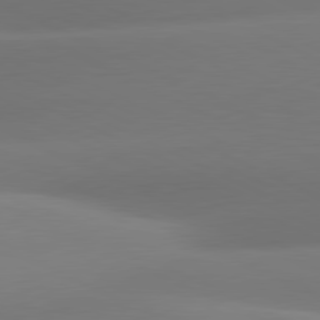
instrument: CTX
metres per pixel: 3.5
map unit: lApd
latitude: 80.7246
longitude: -160.7057
